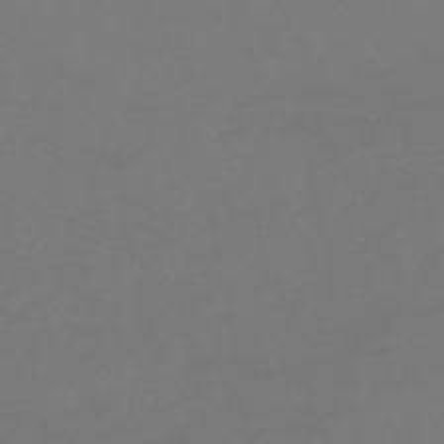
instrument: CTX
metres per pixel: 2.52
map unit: HNhu
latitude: -46.5196
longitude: 90.6330
